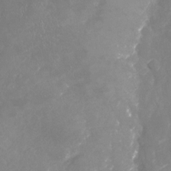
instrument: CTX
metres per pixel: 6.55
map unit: Nhu
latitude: -23.4455
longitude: -57.3103
